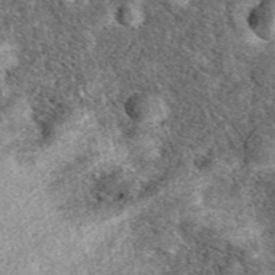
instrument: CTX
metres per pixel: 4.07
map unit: eAb
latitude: 39.1781
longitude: 110.0661
